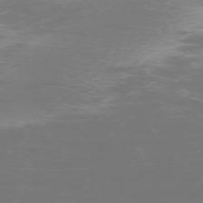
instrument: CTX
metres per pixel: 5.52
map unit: Hpe
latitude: -73.7855
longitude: 4.7274
